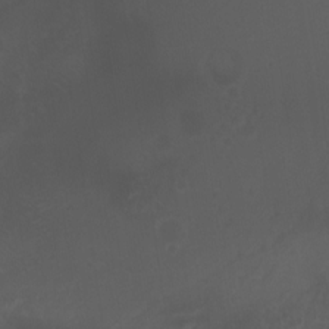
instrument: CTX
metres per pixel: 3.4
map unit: Nhu
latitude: -5.1431
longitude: -74.9514
